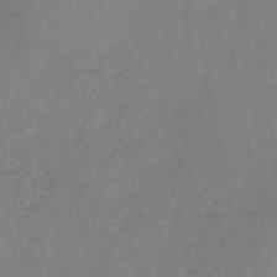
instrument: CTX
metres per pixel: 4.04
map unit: HNb
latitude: -44.9542
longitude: -38.5735
